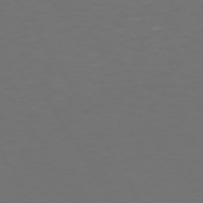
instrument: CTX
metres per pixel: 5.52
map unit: Hpe
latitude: 72.1200
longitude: -126.6491
